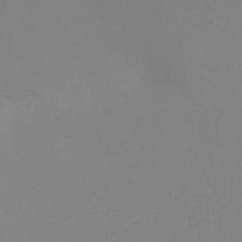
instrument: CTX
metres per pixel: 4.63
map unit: Nhu
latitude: -8.9731
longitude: -94.9136
